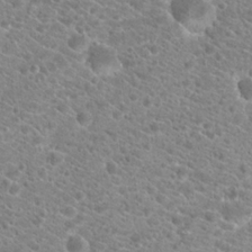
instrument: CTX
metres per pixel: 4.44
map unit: Hto
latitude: 20.0255
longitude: -38.4034
